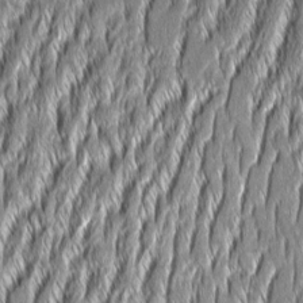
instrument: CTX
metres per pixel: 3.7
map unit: Aa
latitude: 8.1200
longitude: -131.8773
